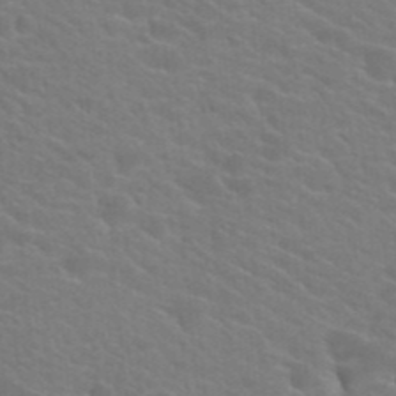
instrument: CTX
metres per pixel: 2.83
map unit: Hto
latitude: 23.7261
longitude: -36.8191
